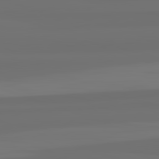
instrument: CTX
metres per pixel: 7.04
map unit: lApd
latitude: 82.4978
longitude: -177.7071
